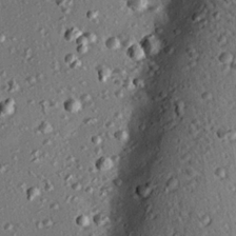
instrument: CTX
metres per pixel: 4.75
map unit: eHh
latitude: 22.1767
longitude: -90.8191
